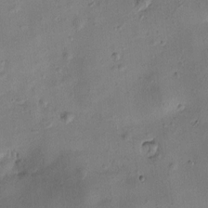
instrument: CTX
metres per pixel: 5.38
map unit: Htu
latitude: 0.3089
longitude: -175.5749
